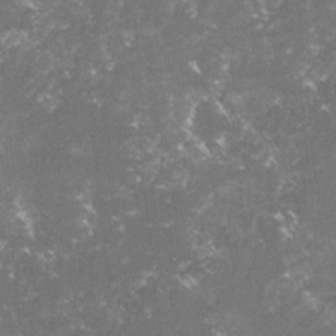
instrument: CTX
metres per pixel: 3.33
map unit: lHvf
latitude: -15.7856
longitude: -101.6883
